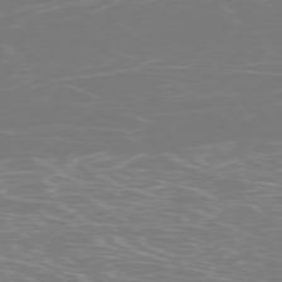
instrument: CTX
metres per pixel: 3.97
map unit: Ap
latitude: -77.4643
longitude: -80.3467
